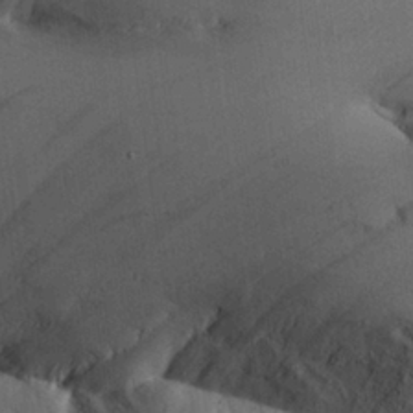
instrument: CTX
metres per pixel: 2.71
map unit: Aa
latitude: 26.2523
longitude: -134.2333
